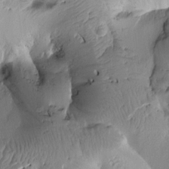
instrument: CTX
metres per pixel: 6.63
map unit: Htu
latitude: 2.2711
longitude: 177.1998
